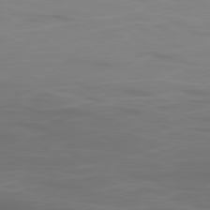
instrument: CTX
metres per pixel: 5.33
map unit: Ap
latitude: -80.2362
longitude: -70.7246
